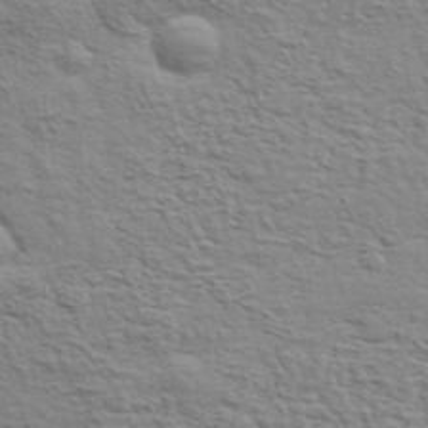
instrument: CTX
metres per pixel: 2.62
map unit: eHh
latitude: 37.3860
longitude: -81.1781
